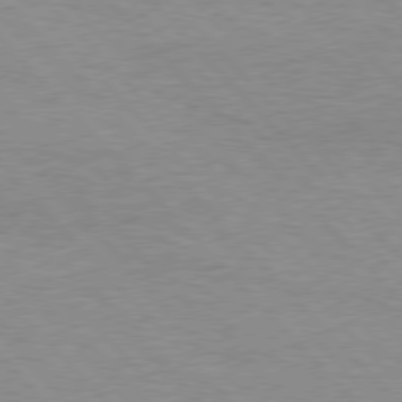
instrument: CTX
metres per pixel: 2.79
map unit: Hpe
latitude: 76.8191
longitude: -152.2712
